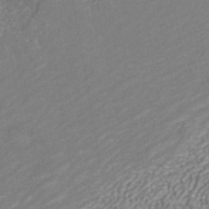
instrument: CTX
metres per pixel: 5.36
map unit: ANa
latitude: 43.3104
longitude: 35.7667
